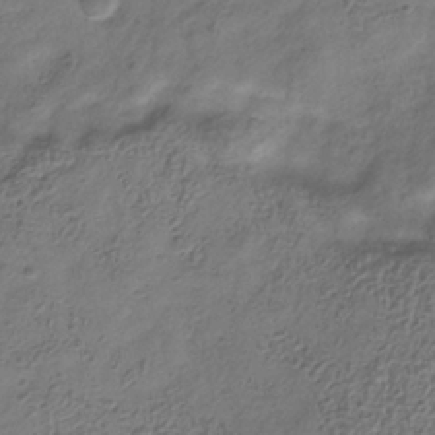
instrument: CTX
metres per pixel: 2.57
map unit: Hve
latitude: -34.1417
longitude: 89.5021
